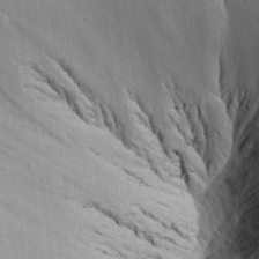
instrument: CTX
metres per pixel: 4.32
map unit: Aa
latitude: 27.0459
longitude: -134.4223
